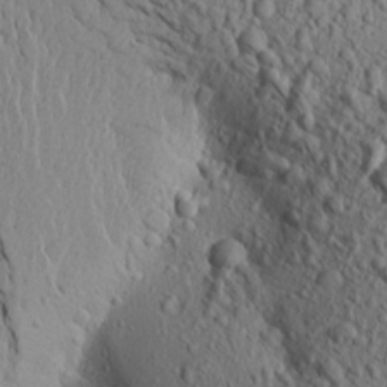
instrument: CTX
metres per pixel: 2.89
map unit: Aa
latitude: 18.4601
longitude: -148.0444
